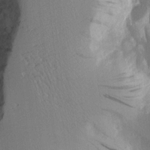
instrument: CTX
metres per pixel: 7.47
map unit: Aa
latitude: 12.4412
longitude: -125.9528
